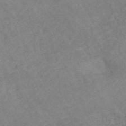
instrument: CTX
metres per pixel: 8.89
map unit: ANa
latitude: 42.7624
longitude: 27.2942
